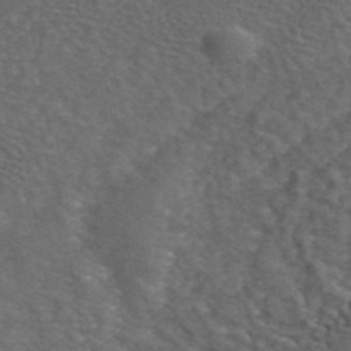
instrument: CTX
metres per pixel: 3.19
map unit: ANa
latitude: 44.2711
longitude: 26.5384
